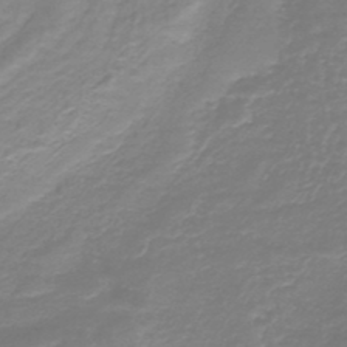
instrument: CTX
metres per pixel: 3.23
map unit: HNb
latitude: -45.6722
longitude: 52.6329
